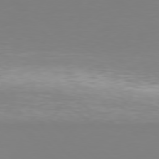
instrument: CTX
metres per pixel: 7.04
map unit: Hpe
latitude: 76.5356
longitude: -132.7813
